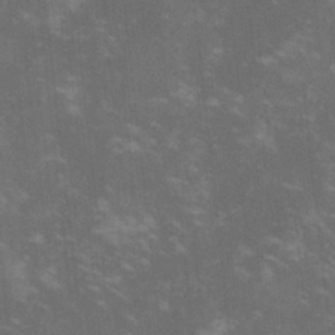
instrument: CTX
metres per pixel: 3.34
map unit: lHvf
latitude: -14.2740
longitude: -101.5749
